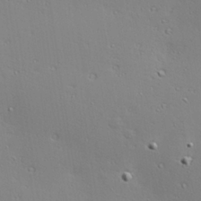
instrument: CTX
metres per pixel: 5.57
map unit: Hve
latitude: 24.3089
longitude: -98.2711
